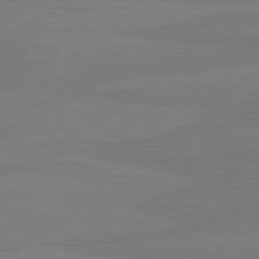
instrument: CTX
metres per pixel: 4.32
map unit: lApd
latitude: 81.8016
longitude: -179.1215
